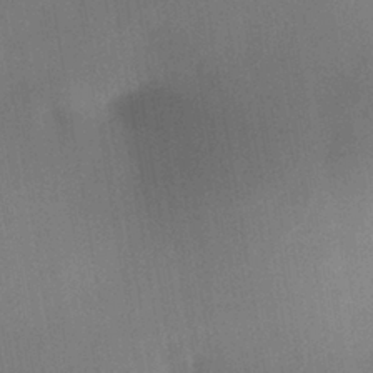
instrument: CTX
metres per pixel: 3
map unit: HNhu
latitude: 12.9892
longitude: 11.0109
